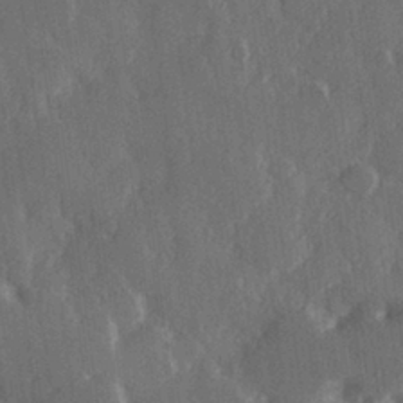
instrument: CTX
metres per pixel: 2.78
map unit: Hve
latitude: 28.1200
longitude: 149.4644
